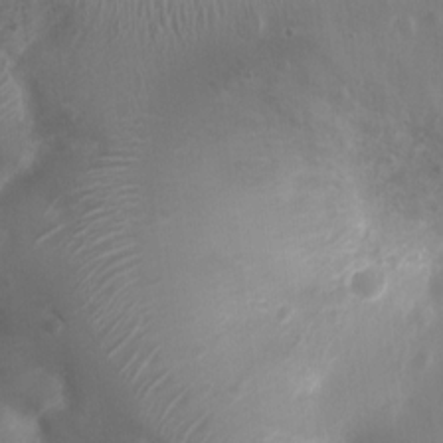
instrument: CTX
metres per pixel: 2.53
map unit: Nhu
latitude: 5.6505
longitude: -17.4426
